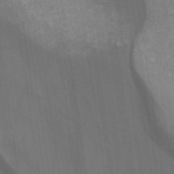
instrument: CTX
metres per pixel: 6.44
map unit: HNb
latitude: -44.9920
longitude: -45.1025
